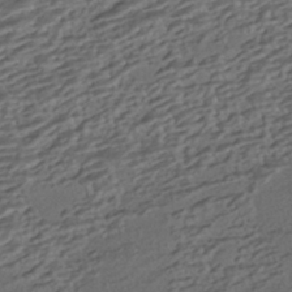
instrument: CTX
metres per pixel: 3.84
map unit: HNhu
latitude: -42.9541
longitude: 105.3131
